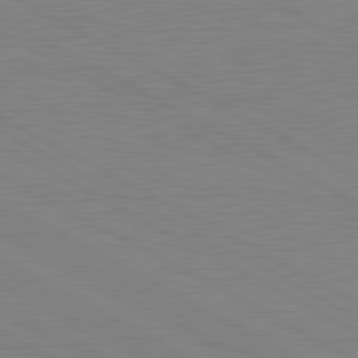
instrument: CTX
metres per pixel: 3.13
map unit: lApd
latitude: 80.9514
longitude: 151.4643
